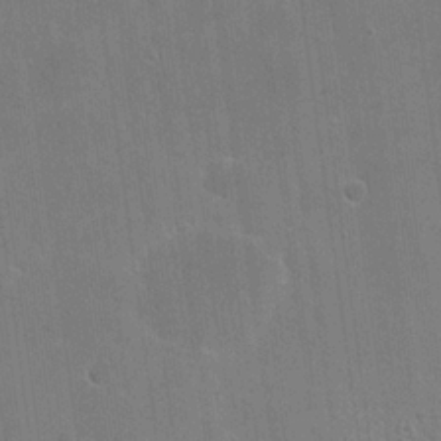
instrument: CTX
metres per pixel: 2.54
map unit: eHh
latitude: 20.0444
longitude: -66.6301
